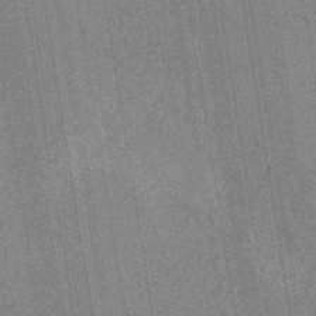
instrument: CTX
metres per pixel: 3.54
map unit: HNb
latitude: -31.6344
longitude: 60.5385
